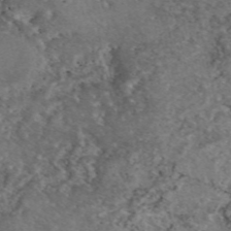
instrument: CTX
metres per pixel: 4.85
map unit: eAb
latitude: 46.9892
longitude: 113.7667
